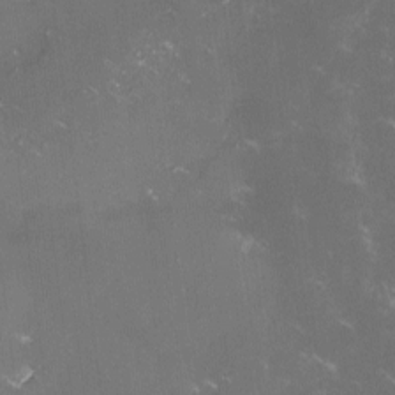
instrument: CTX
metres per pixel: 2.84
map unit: lHvf
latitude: -13.7100
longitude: -101.4238
